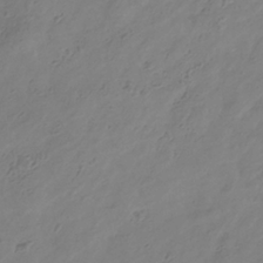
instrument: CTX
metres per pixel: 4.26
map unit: Hve
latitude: -35.2943
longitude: 88.9730
